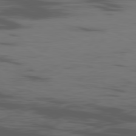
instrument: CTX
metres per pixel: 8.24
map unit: Ap
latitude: -80.7841
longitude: -62.4034
